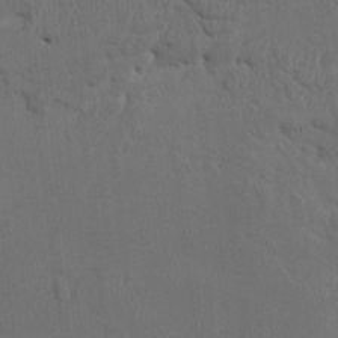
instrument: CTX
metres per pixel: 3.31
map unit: HNhu
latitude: 3.9339
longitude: -6.9136
